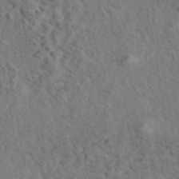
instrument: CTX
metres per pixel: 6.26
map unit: eAb
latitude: 43.6127
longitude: 114.3873
